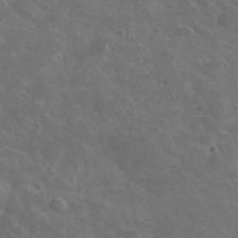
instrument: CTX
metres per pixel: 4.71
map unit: lHvf
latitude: 36.5735
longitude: -90.6868
